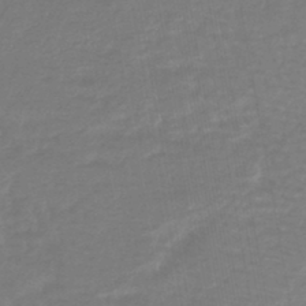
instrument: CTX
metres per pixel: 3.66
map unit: lHb
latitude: -42.8974
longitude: 75.2943
